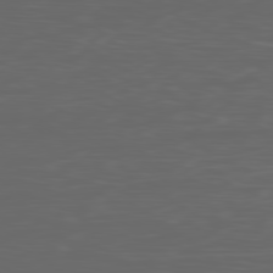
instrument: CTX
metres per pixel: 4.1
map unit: Ap
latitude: -80.1417
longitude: -71.7072
